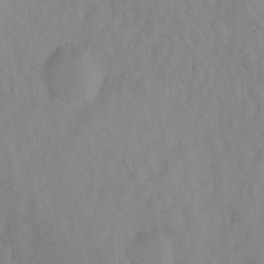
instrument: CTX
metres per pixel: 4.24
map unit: Ht
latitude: -0.3307
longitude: -34.9135
